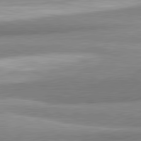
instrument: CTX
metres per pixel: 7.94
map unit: lApd
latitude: 82.0822
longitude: 179.1620
